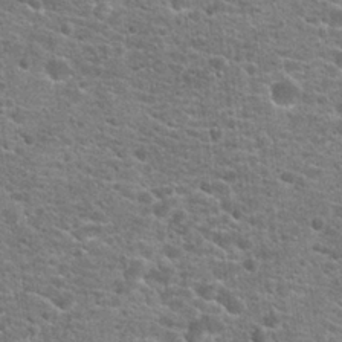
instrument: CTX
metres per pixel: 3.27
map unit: Hto
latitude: 21.3671
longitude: -44.2522
